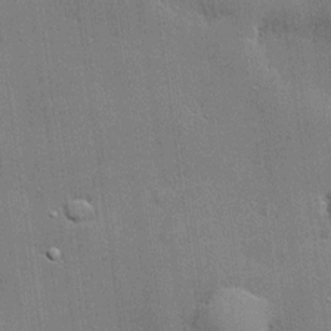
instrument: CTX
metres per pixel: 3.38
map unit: lHvf
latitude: 20.7435
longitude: 143.0108
